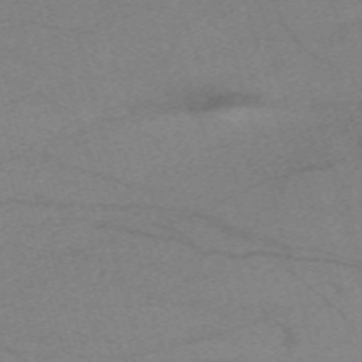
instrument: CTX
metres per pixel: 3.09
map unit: eHh
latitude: -61.4265
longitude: 54.1039
